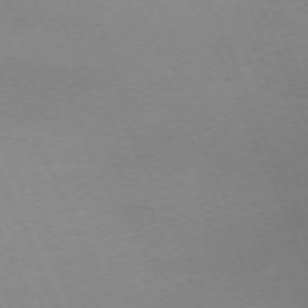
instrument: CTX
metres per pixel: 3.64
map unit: Nhu
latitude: -68.2928
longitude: 37.3320
